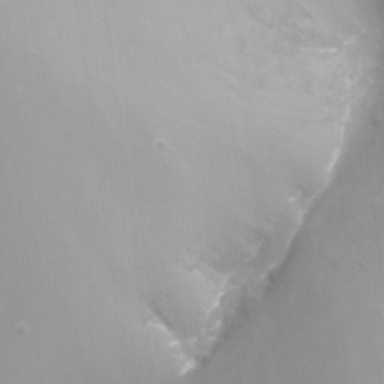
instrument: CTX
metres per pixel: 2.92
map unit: Nhu
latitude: -10.7085
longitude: -75.3104
